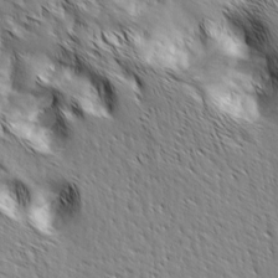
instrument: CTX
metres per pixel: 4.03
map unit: lAa
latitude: -4.6518
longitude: -121.9528
